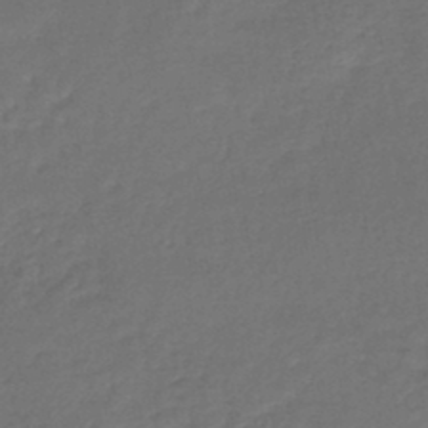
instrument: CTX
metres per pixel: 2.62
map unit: lHb
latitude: -46.1417
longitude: 63.0864
